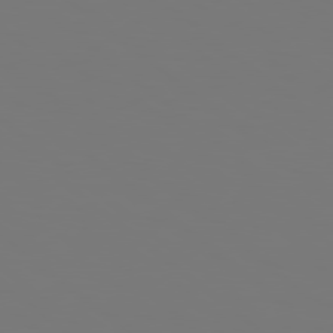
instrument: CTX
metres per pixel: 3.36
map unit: lApd
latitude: 79.0270
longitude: 177.7100
